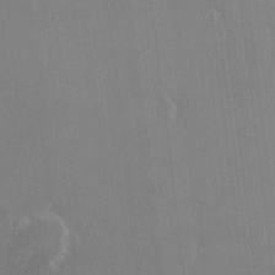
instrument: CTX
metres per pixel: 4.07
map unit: HNhu
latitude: 5.9717
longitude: 7.4832
